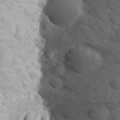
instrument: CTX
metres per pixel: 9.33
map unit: Aa
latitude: 23.9150
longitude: -145.1592
